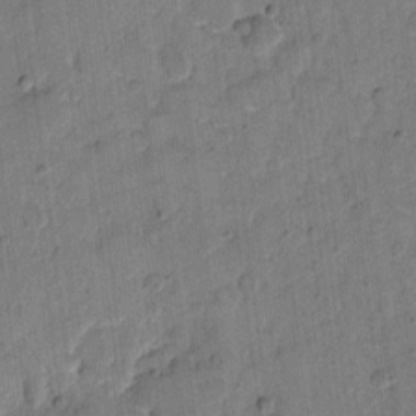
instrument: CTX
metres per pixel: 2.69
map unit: eHh
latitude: 11.6505
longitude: -65.6505
